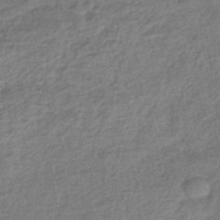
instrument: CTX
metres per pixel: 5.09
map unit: lHb
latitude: -40.3684
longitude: 73.7477
